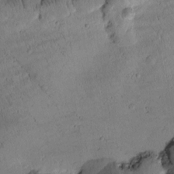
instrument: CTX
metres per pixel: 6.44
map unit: Htu
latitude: 1.0647
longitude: 175.8800
